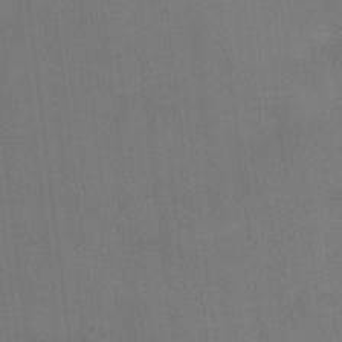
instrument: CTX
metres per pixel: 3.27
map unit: Hto
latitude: -0.5385
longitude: -33.4049
